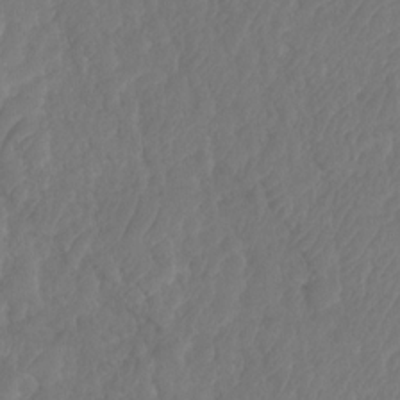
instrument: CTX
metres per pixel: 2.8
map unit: HNhu
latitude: -24.6518
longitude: 49.9745
